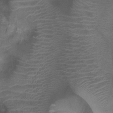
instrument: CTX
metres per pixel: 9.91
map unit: Ht
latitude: -10.5763
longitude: -28.1578
